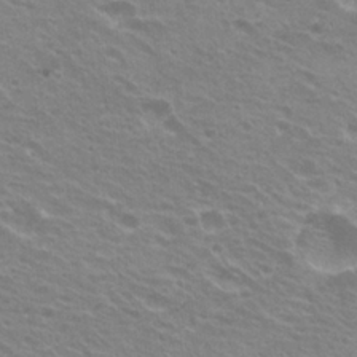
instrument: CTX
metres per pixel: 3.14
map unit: Hto
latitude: 23.3671
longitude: -31.3860
